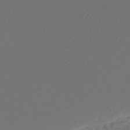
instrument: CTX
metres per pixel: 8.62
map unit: lHb
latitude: -43.8422
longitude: 71.4077
